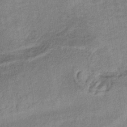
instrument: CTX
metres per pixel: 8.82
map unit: lHb
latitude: -34.6896
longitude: 70.6519
